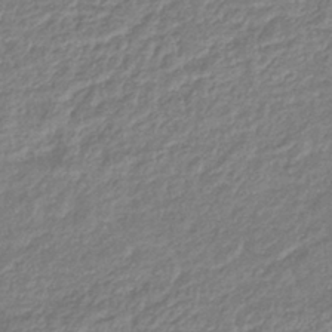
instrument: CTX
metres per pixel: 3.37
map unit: eHb
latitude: -38.4251
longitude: 81.1809
